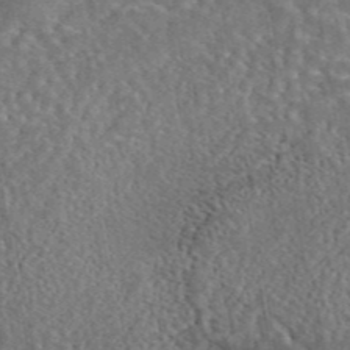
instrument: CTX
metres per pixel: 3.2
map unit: eAb
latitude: 44.2711
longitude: 110.9730
